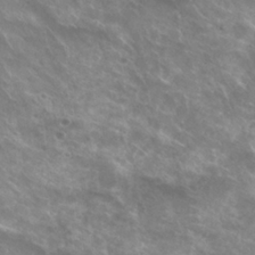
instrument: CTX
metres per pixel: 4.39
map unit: Hto
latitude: 24.7813
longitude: -37.2159
